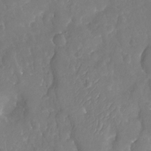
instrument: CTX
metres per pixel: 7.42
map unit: Nhu
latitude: -19.9745
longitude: -58.2900
